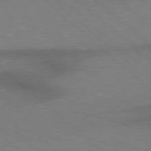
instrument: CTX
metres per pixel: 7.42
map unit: Hpe
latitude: 77.8016
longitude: -157.4993
